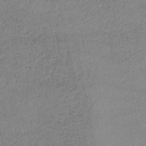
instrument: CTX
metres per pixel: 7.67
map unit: lHb
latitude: -46.2361
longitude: 62.2928
